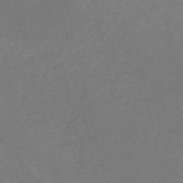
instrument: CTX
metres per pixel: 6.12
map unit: HNb
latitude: -52.5951
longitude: -48.5546
